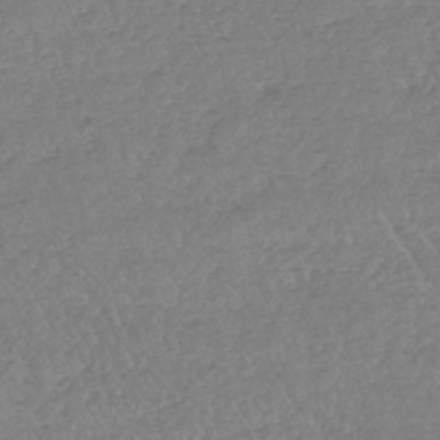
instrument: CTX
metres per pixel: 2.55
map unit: lHb
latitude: -44.5574
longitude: 71.8611
